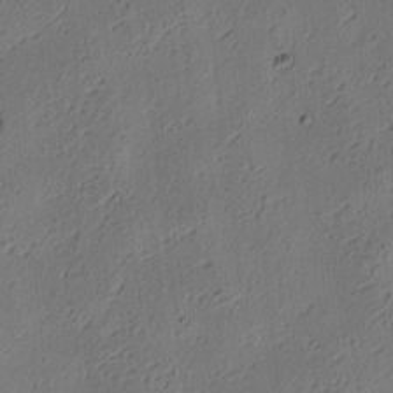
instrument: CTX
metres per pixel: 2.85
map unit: eHh
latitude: 3.5371
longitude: -78.4034
